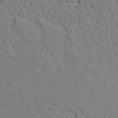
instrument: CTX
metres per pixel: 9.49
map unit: lAvf
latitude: 26.5546
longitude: -110.1200
